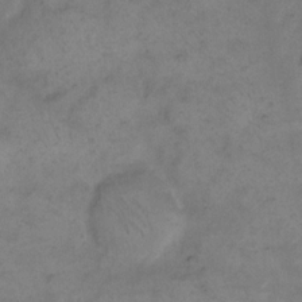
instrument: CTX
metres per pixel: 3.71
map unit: eHh
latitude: 14.2712
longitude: -65.7639
